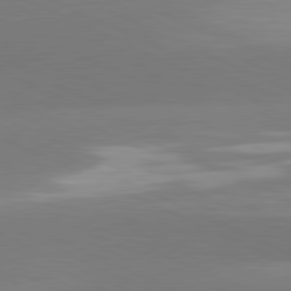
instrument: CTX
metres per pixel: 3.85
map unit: lApd
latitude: 81.3671
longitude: -155.1970
